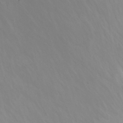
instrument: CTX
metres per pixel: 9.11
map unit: eHh
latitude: 31.4049
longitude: -58.0444
